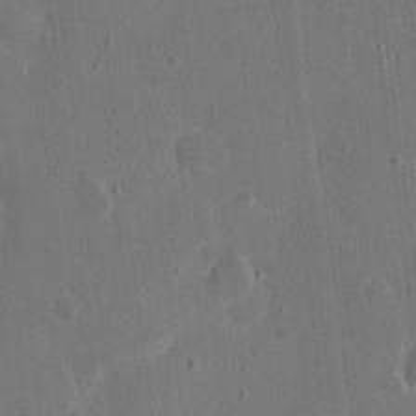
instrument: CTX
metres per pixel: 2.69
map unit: eHh
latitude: 6.9892
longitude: -67.3103
